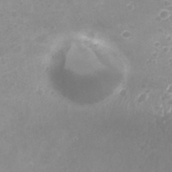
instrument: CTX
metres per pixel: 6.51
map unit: Nhu
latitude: 26.1011
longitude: -53.1403
